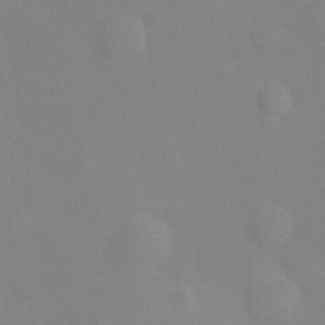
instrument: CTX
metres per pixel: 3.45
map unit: Ht
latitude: -10.7463
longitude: -29.3104
